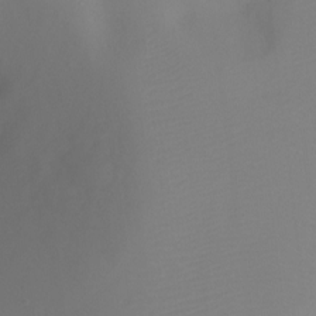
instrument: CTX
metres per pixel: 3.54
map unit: Ht
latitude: -5.1809
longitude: -26.7813
